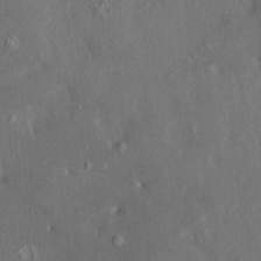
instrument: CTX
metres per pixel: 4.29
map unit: HNhu
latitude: 4.5546
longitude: 7.2187
